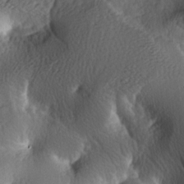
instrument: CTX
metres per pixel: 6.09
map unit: lAa
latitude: -7.2187
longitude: -124.5168
